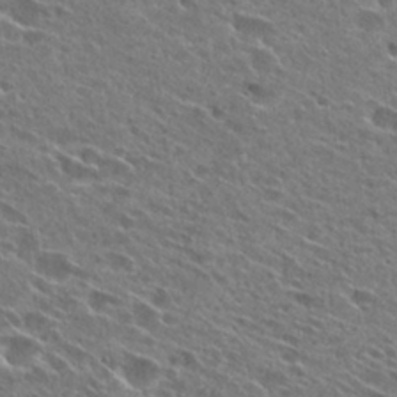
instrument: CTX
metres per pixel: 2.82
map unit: Hto
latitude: 26.8947
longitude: -44.4601
